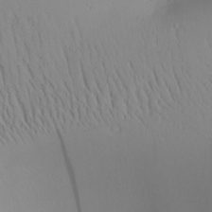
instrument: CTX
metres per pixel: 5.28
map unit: Aa
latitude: 25.5938
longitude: -144.3278
